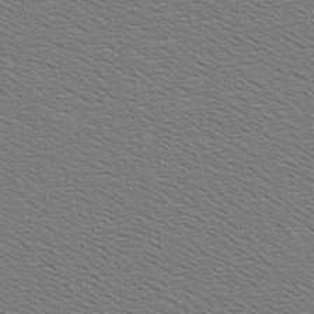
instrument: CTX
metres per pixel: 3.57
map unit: Hve
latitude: 2.9324
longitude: -125.4048
